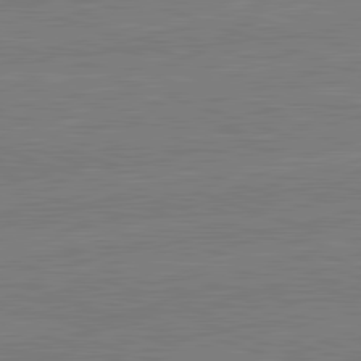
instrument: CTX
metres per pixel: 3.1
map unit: lApd
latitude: 82.2900
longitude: -159.5749
